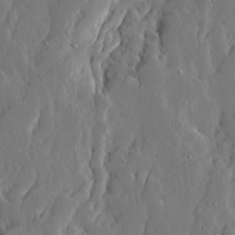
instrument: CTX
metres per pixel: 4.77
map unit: Ave
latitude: 13.4804
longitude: -135.1403
